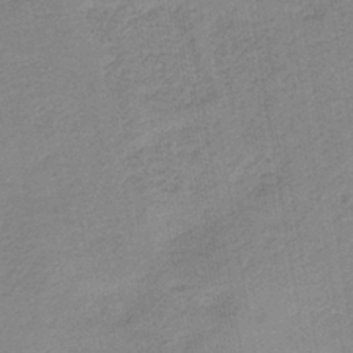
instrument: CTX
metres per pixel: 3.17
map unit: HNb
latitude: -40.8786
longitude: 50.4818
